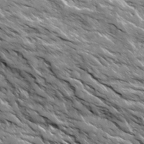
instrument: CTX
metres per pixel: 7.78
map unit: Ave
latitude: 19.2537
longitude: -134.6112
